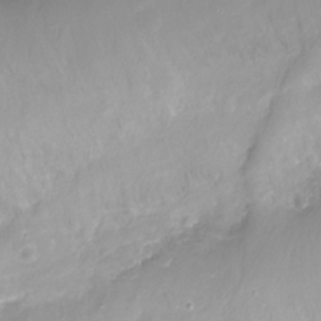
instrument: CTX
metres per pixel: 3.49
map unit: Ht
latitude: -16.2929
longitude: -43.5938
